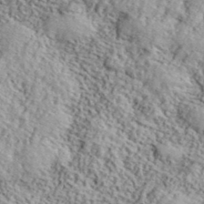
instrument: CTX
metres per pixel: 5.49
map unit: lHvf
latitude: 40.7246
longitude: -88.2712
